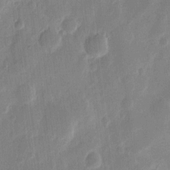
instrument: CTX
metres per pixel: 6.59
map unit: eHh
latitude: 12.4412
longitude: -70.1956
